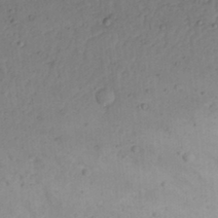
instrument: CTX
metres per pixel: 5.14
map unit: Nhu
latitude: 22.0822
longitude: -70.5735
